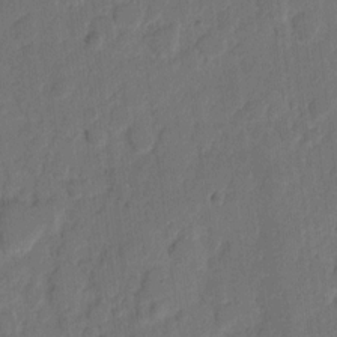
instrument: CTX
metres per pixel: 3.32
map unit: eHh
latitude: 8.7435
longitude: -65.2915
